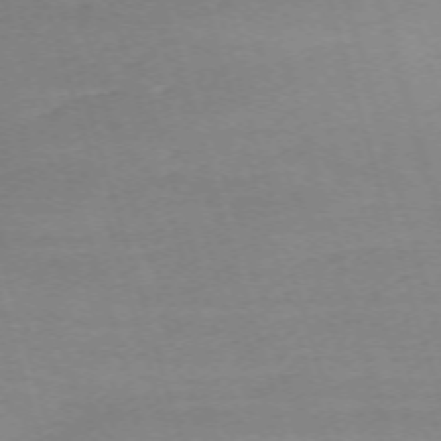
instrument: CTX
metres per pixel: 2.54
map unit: Nhu
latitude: -68.1227
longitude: 37.5777
